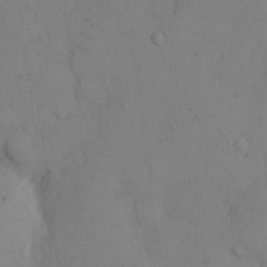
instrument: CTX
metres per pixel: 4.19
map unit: eHh
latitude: 13.0270
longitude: -61.7260
